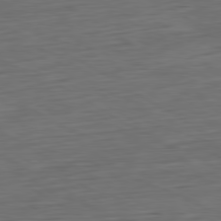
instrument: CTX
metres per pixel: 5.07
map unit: Ap
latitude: -80.5952
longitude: -68.5357
